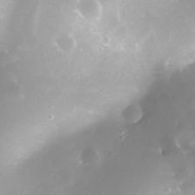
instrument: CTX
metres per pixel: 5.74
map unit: Nhe
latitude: -32.8786
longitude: -117.0647
